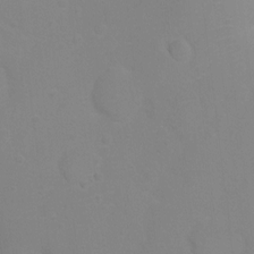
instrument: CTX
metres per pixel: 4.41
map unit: Ht
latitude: 3.0269
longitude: -25.2159
